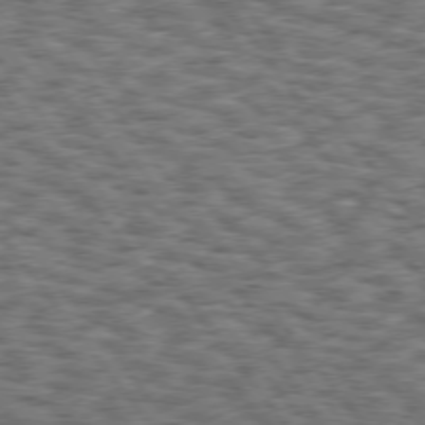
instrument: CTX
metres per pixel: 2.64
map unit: Hpe
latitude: 75.4238
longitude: -134.4412
